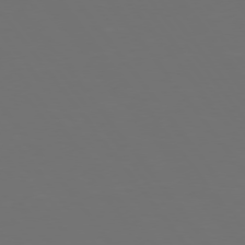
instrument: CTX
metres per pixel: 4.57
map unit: Hpe
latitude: 74.5546
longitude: -125.2725
